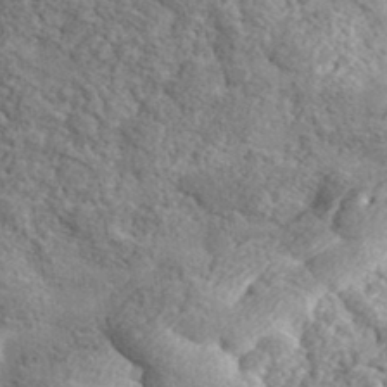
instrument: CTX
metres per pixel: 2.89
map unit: lHvf
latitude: 37.3482
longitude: -87.8205
